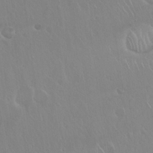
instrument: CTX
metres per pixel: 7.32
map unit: Hto
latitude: 18.0633
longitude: -57.9906
